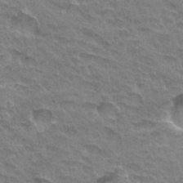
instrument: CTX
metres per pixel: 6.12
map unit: Hto
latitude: 33.2726
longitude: -47.0270
